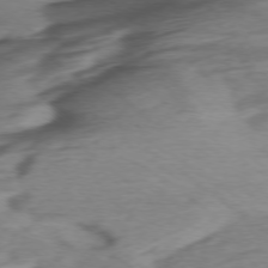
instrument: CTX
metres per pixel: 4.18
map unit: Ap
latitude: -76.5574
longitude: -76.6301
